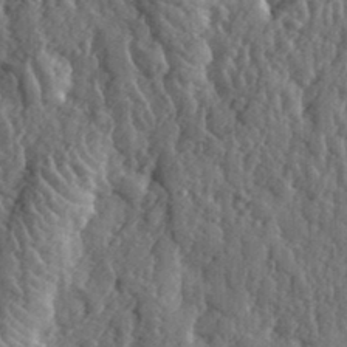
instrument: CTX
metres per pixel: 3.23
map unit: eHh
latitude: 34.0444
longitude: -80.3278
